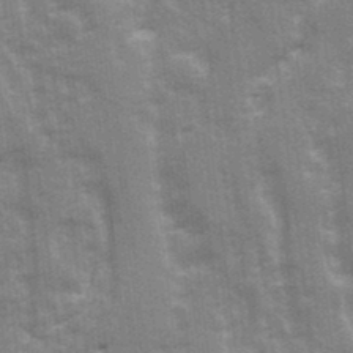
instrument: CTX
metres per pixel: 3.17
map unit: Ave
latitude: 21.8773
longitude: -133.4993
